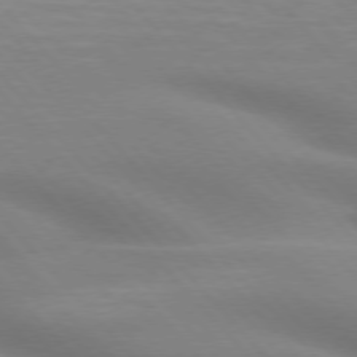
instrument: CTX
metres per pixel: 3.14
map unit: lApd
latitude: 75.2915
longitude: -61.1214
